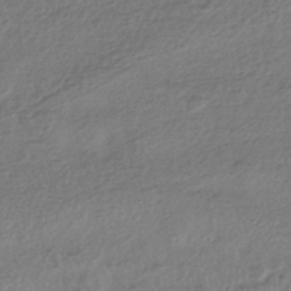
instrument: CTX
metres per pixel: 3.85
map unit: HNhu
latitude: -43.7666
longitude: 97.5021
